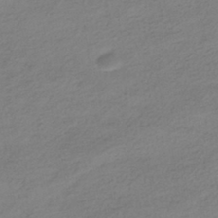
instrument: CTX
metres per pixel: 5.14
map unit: HNhu
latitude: -41.1431
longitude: 95.7855
